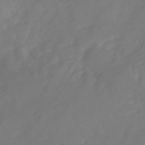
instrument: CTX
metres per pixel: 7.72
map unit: Nhu
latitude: -27.5210
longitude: -79.1592
